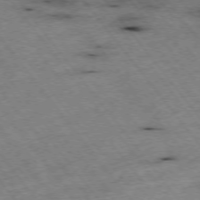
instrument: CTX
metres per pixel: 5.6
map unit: Hpe
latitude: -75.3888
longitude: -17.5560
